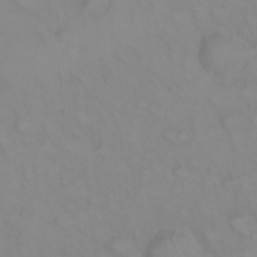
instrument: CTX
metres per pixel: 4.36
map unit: eHh
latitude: 22.7624
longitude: -61.7449
